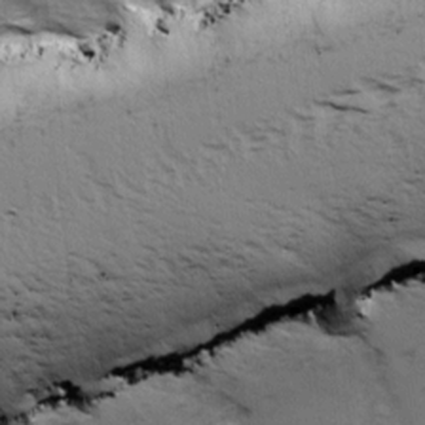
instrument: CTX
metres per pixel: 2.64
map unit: Ave
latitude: 15.1215
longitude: -104.7247
